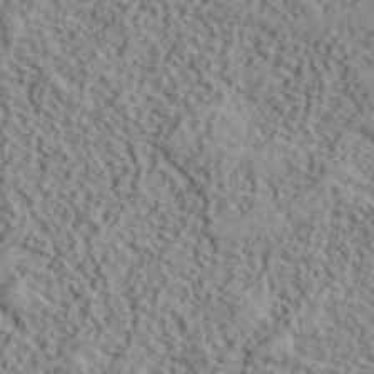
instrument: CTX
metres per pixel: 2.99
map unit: lHvf
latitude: 40.8757
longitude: -87.7072
